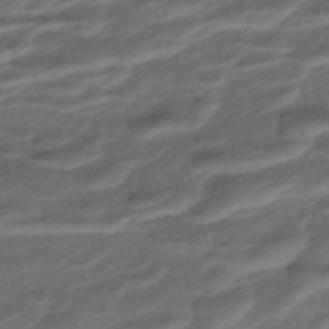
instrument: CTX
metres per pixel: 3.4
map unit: ANa
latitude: -44.9542
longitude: 105.0675
